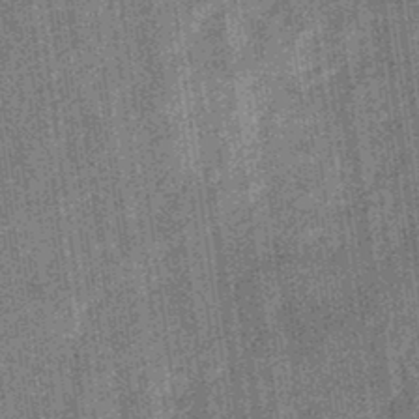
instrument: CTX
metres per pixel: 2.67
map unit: eHb
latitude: -32.7086
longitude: 74.2362
